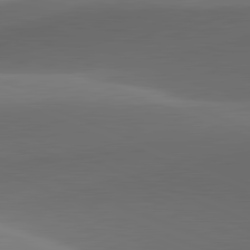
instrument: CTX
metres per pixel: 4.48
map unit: lApd
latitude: 81.9339
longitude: 129.5210
